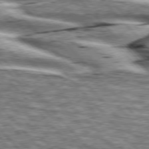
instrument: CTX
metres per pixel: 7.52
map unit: lApd
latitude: 76.3656
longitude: -82.9513
